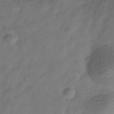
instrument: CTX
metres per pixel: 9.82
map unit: Hve
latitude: -33.8423
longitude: 90.8975
